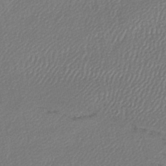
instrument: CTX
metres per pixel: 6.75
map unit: lHb
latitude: -45.3888
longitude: 75.4266
